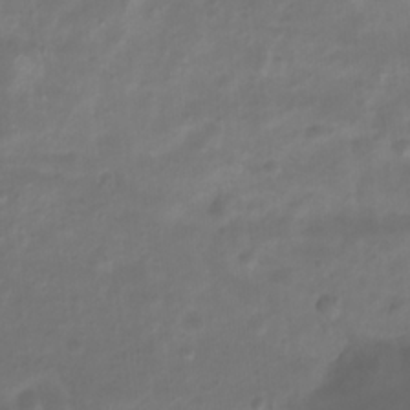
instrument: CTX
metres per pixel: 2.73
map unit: Htu
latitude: 2.6112
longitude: -21.8773
